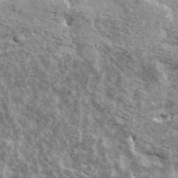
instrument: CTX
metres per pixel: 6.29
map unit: Ave
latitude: 39.5749
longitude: -109.4426
